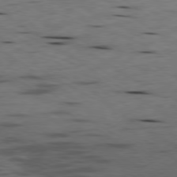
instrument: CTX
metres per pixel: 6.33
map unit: Ap
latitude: -80.0472
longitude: -101.6127
